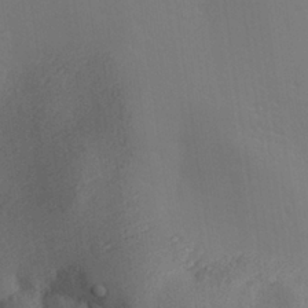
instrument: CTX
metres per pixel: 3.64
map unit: Aa
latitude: 29.1214
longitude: -135.2159
